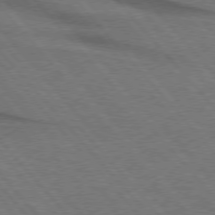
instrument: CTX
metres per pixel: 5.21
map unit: lApd
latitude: 75.8205
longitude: -84.3845
